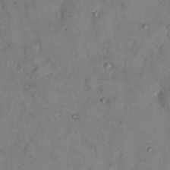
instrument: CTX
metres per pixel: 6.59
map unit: eHh
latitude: 13.0837
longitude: -62.8002
